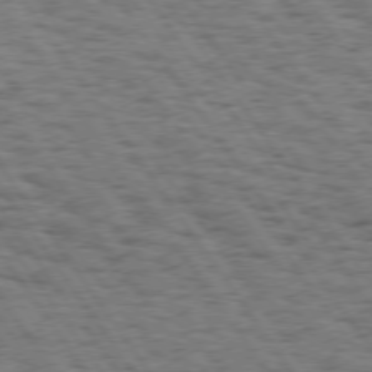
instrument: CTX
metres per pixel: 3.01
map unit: Hpe
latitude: 74.3467
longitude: -134.4412
